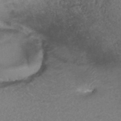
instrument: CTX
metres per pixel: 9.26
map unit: ANa
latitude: 39.6316
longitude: 24.1228
